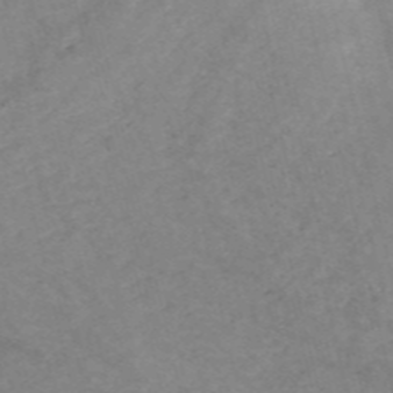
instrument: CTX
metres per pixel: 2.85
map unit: HNb
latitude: -54.3495
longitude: -47.4805
